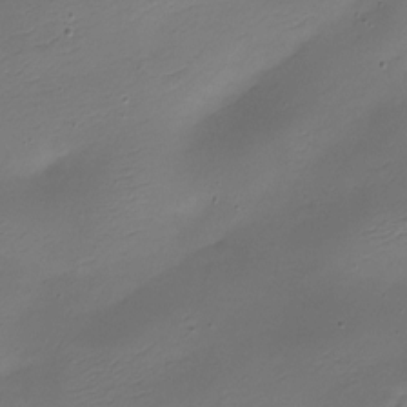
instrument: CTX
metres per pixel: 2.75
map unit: Nhe
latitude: -19.1809
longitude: 145.2376
